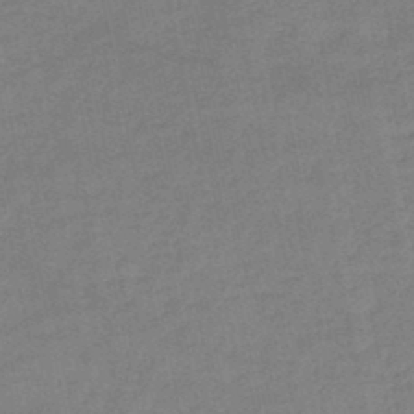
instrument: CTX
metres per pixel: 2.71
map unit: HNb
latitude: -46.2550
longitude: -36.0444
